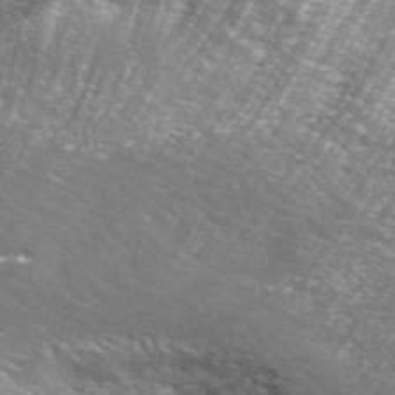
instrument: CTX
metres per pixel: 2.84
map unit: ANa
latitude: 44.4034
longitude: 23.6722
